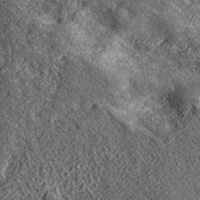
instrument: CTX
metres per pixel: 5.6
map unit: lHvf
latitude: 39.5560
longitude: -88.6491
